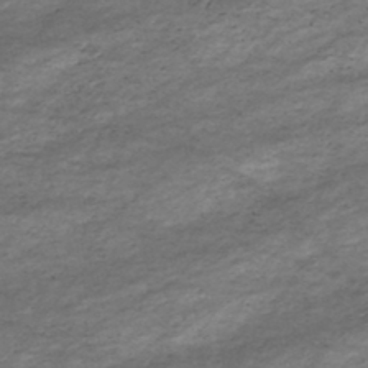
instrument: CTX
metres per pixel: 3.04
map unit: HNhu
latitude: -47.1998
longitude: 28.6519
